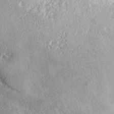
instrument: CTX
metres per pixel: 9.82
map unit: eHh
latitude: 35.5371
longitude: -137.6505
